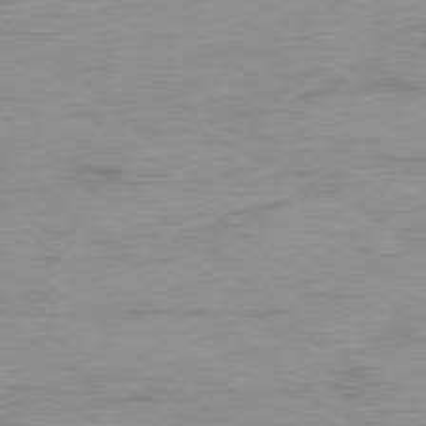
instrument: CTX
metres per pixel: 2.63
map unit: Ap
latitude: -78.2928
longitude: -78.4790
